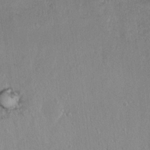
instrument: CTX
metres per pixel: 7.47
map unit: Hto
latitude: 13.0837
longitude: -36.8002
